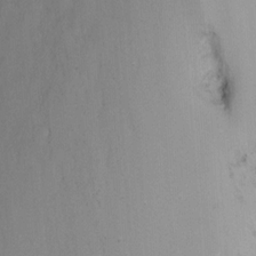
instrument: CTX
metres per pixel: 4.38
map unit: Nhu
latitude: -15.6911
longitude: -53.5749
